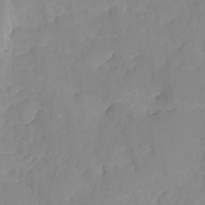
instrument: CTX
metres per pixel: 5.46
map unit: Ave
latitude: -9.0864
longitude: -116.9325
